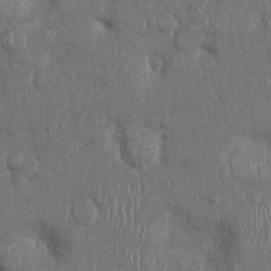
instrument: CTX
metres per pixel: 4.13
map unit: Ht
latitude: 0.0633
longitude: -12.8947
